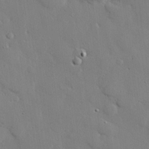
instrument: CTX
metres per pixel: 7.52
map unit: eHh
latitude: 27.7072
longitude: -81.4048
